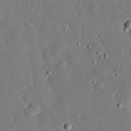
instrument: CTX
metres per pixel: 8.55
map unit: eHh
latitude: 29.1214
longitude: -81.3859
